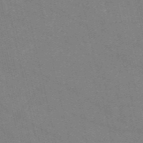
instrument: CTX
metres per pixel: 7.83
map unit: HNb
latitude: -54.8975
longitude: -38.3467
